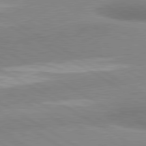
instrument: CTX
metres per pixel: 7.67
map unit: lApd
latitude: 80.9136
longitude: -178.1956
